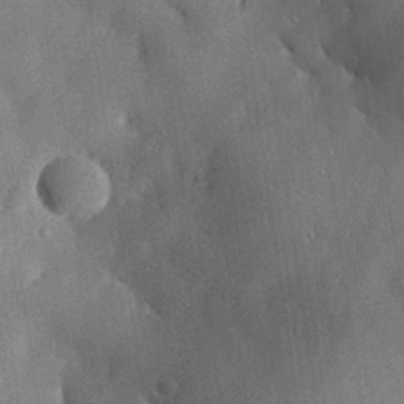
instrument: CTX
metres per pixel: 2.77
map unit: eHh
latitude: 30.4034
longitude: -81.3859
